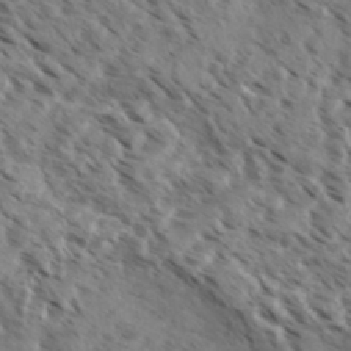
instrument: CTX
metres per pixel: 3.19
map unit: eHh
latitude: 35.9528
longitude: -138.8380
